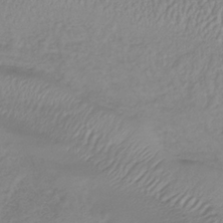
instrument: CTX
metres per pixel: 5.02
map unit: lHb
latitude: -36.1983
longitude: 70.1417
